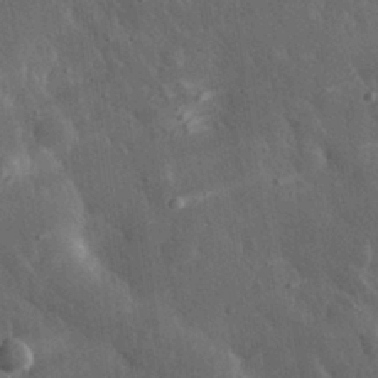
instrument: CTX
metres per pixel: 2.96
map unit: eHh
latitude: 30.9892
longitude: -79.6505
